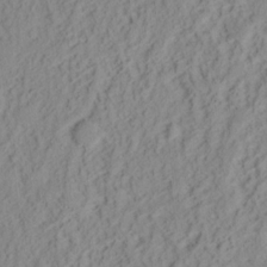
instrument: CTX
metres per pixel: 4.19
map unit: Nhu
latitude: 16.1578
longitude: -73.5183
